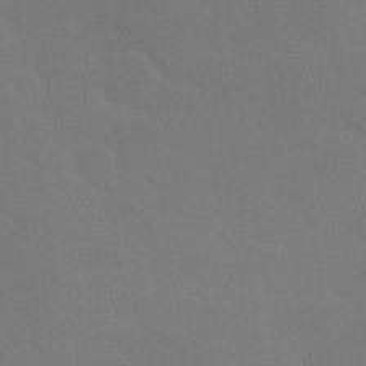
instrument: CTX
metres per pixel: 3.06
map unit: Nhu
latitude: 23.9150
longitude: -71.5371
